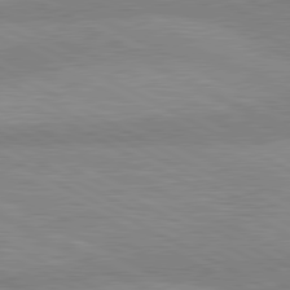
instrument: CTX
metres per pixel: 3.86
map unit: lApd
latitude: 80.7057
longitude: 124.3495
